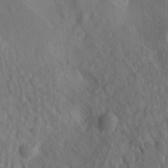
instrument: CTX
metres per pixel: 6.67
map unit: Ave
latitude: 21.5749
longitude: -137.5749
